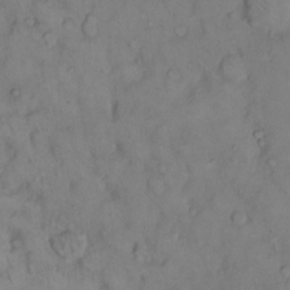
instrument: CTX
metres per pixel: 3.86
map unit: Hto
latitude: 10.1956
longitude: -61.9339
